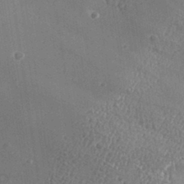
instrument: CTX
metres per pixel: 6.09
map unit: Aa
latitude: 33.3671
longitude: -134.3278
